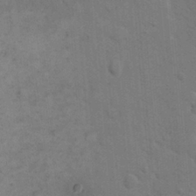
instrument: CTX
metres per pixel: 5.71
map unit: eHh
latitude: 18.8947
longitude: -64.2900
